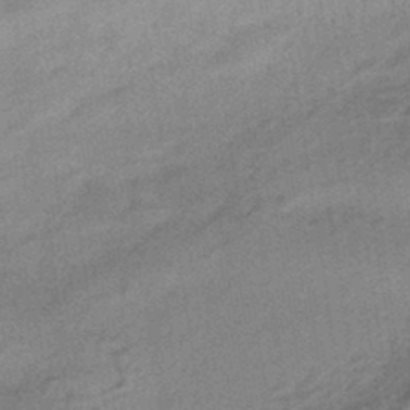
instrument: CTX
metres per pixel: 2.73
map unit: HNhu
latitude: -43.0864
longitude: 90.4818
